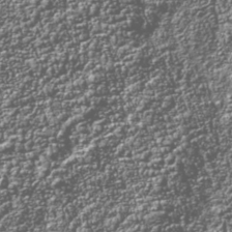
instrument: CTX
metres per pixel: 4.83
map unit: Nhu
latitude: -39.9556
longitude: -83.6882
